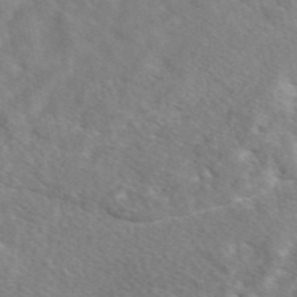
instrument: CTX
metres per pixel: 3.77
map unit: eAb
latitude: 48.2900
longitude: 117.6532
